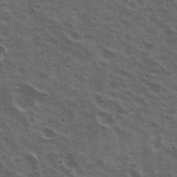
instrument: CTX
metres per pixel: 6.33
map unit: Hto
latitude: 20.5357
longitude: -31.8962
